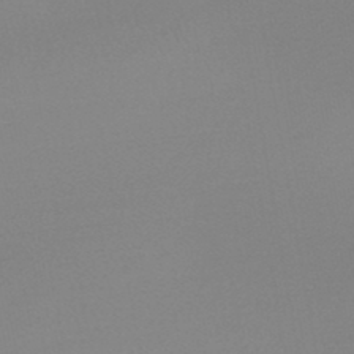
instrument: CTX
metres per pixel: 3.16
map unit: lHb
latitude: -44.4440
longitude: 64.0472
